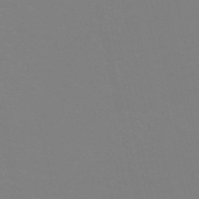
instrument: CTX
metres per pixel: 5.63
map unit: eHh
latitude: -53.2753
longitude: -24.9891
